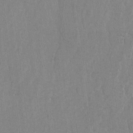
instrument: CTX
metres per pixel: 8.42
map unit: lAvf
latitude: -6.7652
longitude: -114.5923
